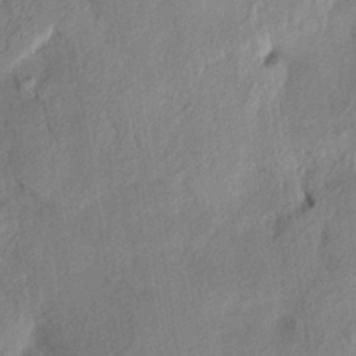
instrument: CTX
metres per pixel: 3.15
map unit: HNhu
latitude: 13.7450
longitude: 11.0864
